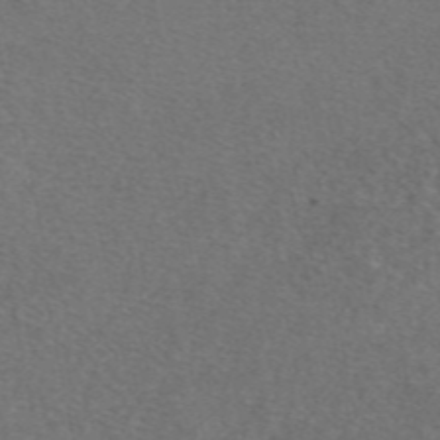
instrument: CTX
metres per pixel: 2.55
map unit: eAb
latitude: 48.5546
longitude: 107.7856
